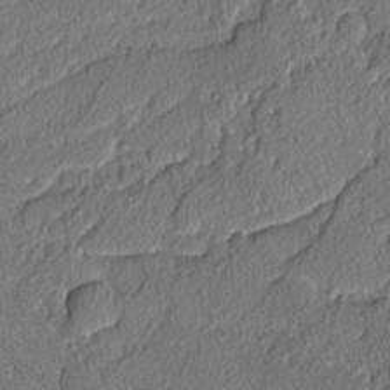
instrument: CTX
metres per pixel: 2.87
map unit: lAvf
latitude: -3.3698
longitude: -109.0836
